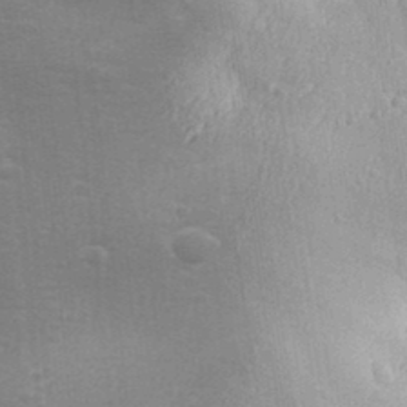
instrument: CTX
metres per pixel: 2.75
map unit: Aa
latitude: 31.8962
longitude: -133.3482
